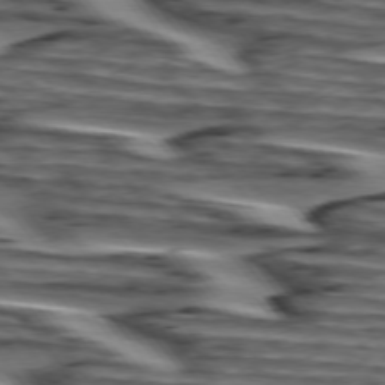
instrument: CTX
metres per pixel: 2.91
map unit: lApd
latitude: 75.3482
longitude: -72.1011
